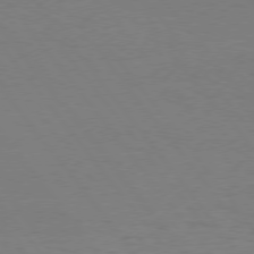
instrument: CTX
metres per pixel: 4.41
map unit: Hpe
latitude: 75.4804
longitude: -144.2333
